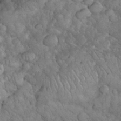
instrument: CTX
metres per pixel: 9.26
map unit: eHh
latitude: 32.8191
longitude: -64.7057
